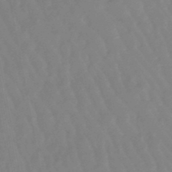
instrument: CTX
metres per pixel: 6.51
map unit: lHb
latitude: -48.6330
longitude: 78.3495
